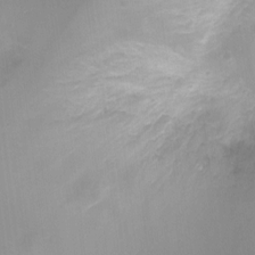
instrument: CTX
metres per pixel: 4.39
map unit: Ht
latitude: -8.1984
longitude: -24.7624
